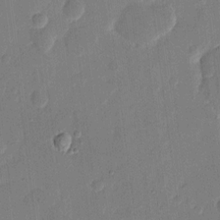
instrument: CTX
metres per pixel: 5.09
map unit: eHh
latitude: 9.8206
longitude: -68.7246
